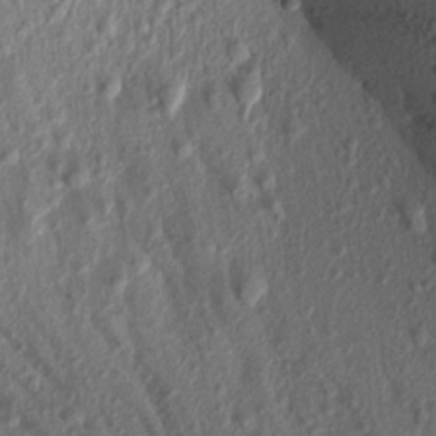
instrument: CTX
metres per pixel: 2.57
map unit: Aa
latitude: 17.4993
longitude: -146.6680
